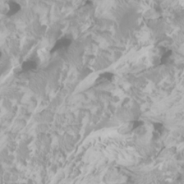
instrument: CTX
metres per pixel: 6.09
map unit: Htu
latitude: -6.6707
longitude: -71.6127
